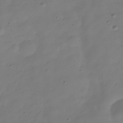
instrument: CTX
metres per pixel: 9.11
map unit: Hve
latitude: -31.5399
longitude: 92.2173
